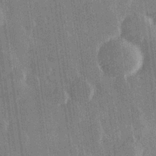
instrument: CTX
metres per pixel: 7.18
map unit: Hve
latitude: 27.5749
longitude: 147.2754
